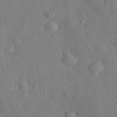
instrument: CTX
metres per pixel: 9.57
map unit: eHh
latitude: 30.0444
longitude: -77.5560
